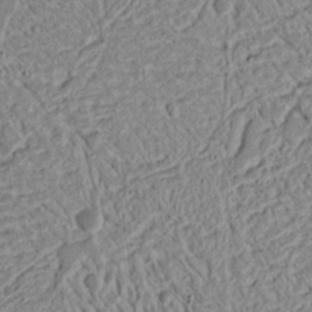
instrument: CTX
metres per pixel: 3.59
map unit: Nhu
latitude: 17.5560
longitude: -74.0822
